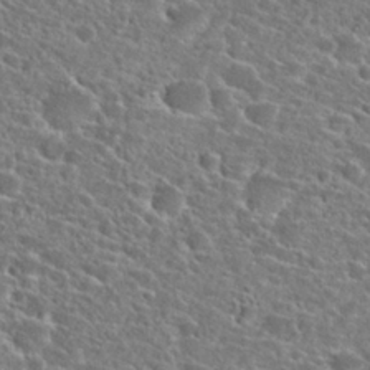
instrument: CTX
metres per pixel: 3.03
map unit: Hto
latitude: 25.0647
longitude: -47.0270
